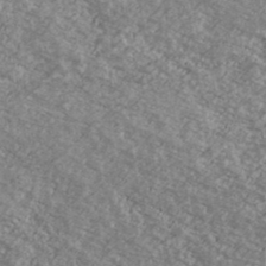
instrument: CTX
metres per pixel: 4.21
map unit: Ave
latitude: 39.3293
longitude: -110.0633
